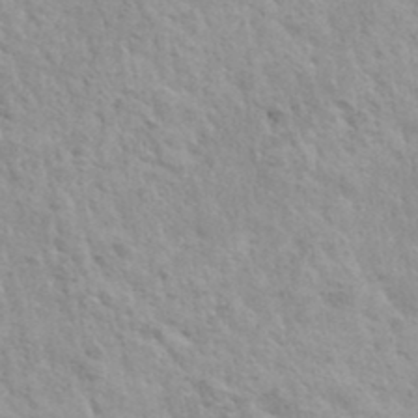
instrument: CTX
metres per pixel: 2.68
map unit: Hto
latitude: 35.4237
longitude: -50.3467
